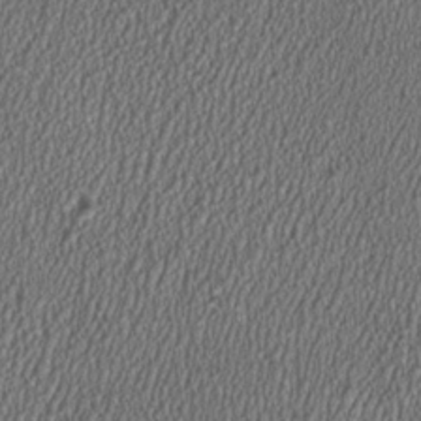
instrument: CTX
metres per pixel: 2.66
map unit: HNhu
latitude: 1.0458
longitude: 0.5574
